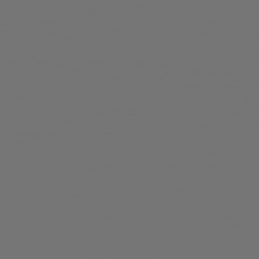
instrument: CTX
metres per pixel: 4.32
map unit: Hpe
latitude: 78.2523
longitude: 174.2172
